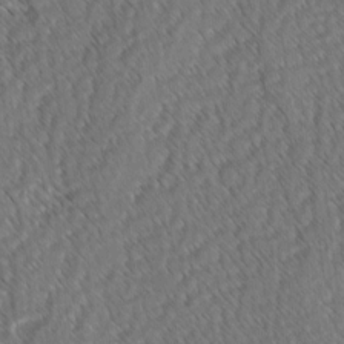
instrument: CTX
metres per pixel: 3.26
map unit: lAvf
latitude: -3.2564
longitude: -114.1766
